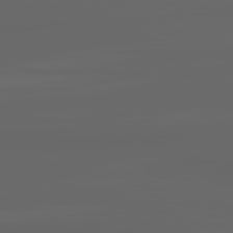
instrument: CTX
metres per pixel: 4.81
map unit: lApd
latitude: 82.1577
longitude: -169.9717
